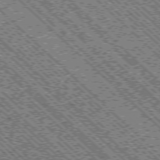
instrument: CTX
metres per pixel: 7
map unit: Ap
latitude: -76.0850
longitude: -96.5924
